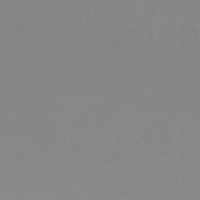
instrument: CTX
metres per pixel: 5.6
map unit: lHb
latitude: -45.8800
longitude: 64.6897
